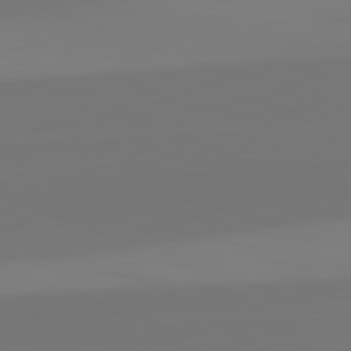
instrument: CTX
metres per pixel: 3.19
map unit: lApd
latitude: 82.4978
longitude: 155.6155
